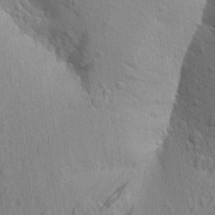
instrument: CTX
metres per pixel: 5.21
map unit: Aa
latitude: 20.1956
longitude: -149.7828
